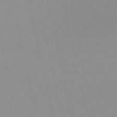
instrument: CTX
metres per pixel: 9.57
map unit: eHh
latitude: -53.7855
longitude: -25.1403
